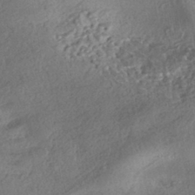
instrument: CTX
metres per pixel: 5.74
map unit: eHh
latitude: -42.6140
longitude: 120.8975
